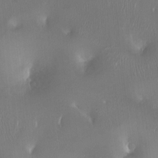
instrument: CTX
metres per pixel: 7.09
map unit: Ht
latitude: -14.7275
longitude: -41.1403
